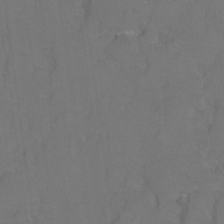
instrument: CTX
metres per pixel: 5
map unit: Hto
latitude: 3.5938
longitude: -32.6679
